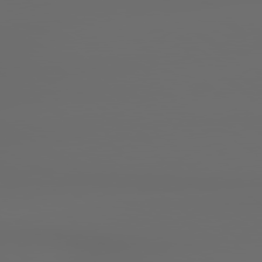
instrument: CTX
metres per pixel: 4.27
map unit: lApd
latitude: 79.3860
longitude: -139.0080
